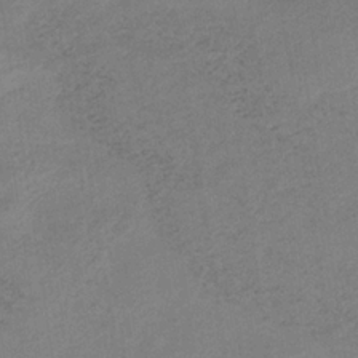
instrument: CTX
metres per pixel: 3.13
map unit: HNb
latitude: -33.2565
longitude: 63.4643
